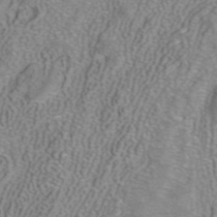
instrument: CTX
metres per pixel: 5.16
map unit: ANa
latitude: 39.9339
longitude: 24.1795
